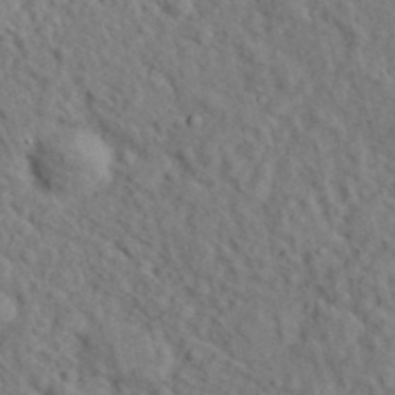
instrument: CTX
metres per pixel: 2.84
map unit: eHh
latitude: 35.3103
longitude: -78.5168
